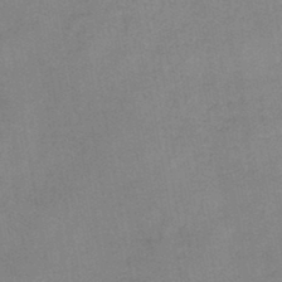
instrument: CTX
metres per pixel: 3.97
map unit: HNb
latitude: -45.0298
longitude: -37.9906
